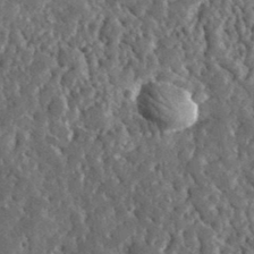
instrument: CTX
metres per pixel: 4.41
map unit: lHvf
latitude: 35.3859
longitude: -87.5182
